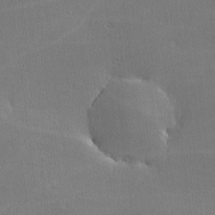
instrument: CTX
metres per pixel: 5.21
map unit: lHvf
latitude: -11.5588
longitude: -101.2537
